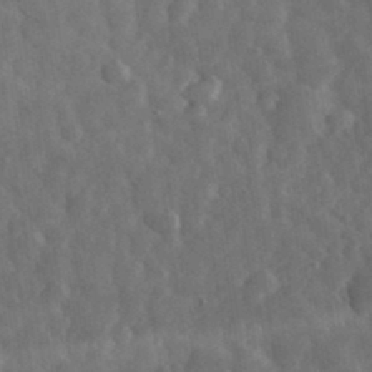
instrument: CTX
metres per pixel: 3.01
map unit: eHh
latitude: 33.7828
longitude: -69.0270
